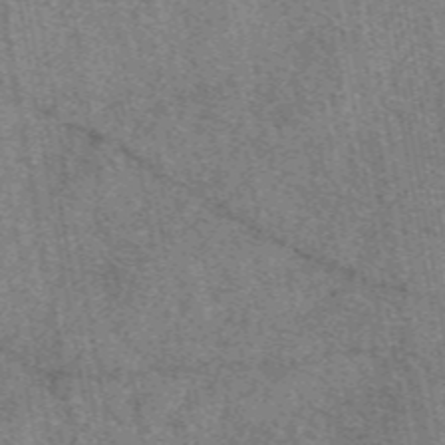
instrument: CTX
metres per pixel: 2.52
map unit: eAb
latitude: 48.7057
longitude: 109.1431
